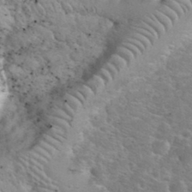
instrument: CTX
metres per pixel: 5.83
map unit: eHh
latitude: 35.9150
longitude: -65.3860
